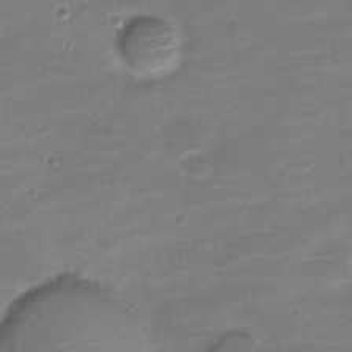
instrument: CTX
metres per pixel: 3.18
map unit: Nve
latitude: -20.9730
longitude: 103.9367
